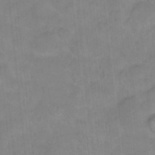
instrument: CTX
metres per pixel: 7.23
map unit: Hto
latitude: 12.8758
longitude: -36.3845
